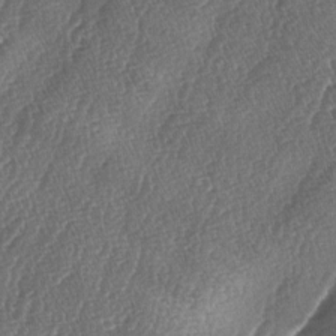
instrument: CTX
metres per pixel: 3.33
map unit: lAa
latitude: -5.0864
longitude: -129.4804
